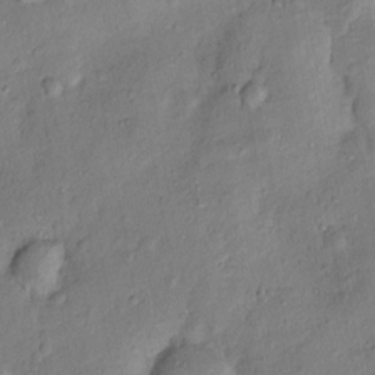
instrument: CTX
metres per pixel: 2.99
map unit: Nhu
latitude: 6.3656
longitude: -24.5734
